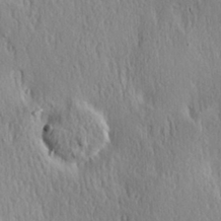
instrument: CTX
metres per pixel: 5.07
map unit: Hve
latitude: 23.4048
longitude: -97.1970
